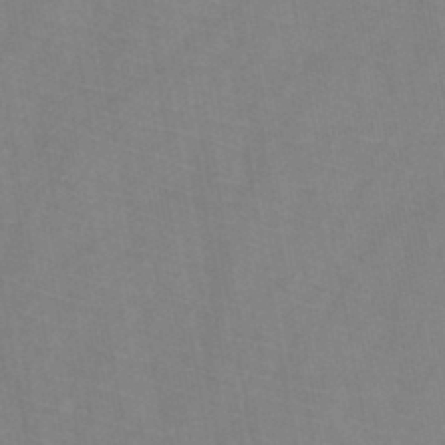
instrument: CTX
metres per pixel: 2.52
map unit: HNb
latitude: -45.0298
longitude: -39.6505
